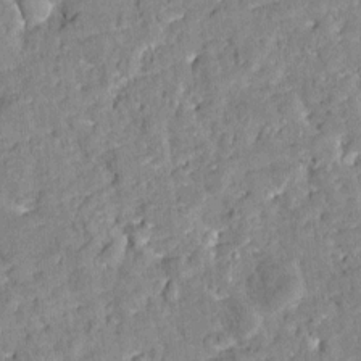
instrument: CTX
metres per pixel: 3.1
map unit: Htu
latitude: -2.6140
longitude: 174.6896
